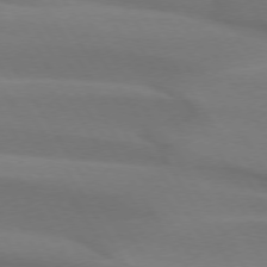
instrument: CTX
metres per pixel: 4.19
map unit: lApd
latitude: 74.4412
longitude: -66.0822
